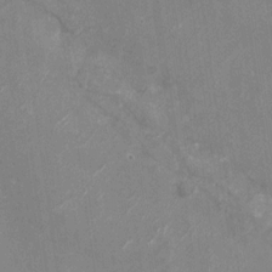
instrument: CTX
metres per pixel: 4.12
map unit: Nhu
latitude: -29.0675
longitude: -76.2900
